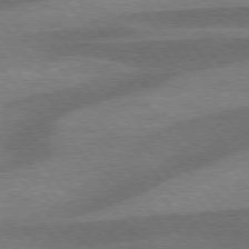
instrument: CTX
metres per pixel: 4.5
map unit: lApd
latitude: 75.7261
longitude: -57.3859
